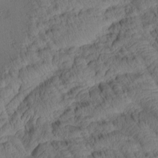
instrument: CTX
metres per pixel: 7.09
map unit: Htu
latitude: 2.5734
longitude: 178.5762
